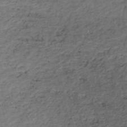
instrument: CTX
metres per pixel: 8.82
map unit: eHh
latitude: -45.6533
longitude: -29.8961
